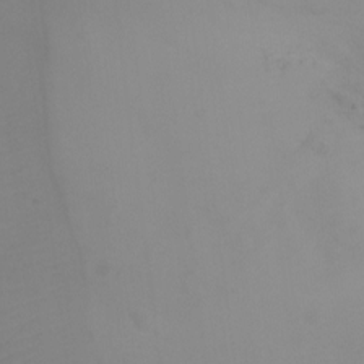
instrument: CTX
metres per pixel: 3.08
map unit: Ht
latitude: -5.7288
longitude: -27.0836
